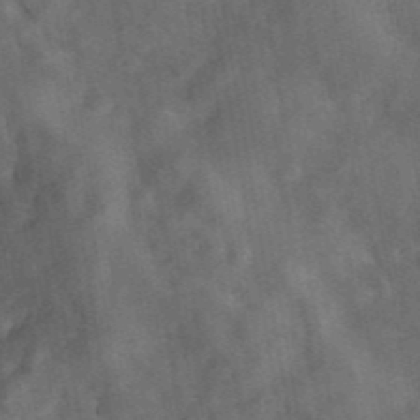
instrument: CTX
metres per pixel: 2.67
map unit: ANa
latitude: 42.7624
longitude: 16.5196
